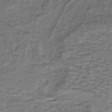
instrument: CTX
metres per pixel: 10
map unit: ANa
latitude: -42.6707
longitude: 108.7085
